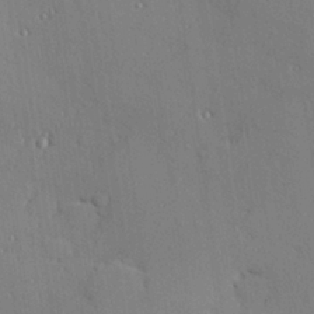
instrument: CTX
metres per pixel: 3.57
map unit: Hve
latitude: 26.8947
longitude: -91.8772
